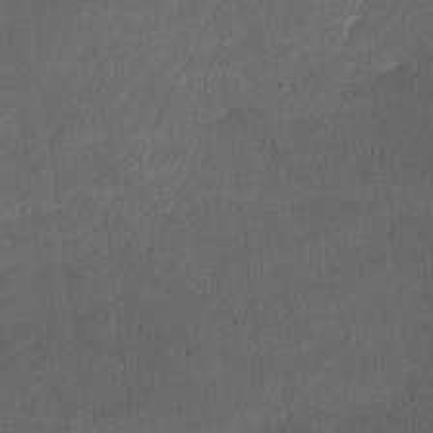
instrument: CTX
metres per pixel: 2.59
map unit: lHvf
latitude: -11.6911
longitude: -100.5168
